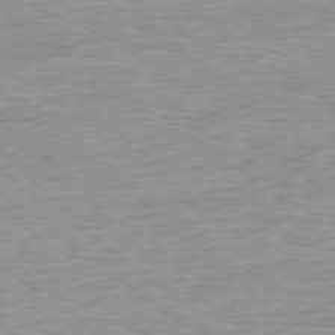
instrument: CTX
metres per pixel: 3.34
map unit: Ap
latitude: -78.1605
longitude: -82.4223
